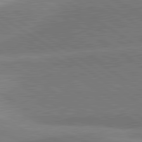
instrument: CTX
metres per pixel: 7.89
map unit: lApd
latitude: 81.4048
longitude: 140.0472
